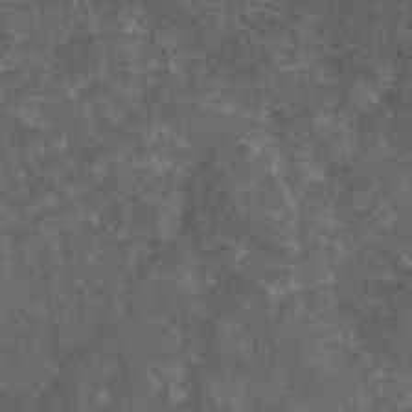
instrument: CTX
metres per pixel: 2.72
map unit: eAb
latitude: 45.3859
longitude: 122.5952
